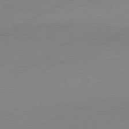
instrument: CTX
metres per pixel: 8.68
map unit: Hpe
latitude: -81.3699
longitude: 13.2754
